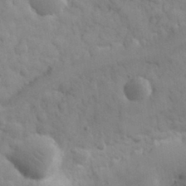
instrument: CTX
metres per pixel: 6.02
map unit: eHh
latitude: 31.7261
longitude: -67.9906
